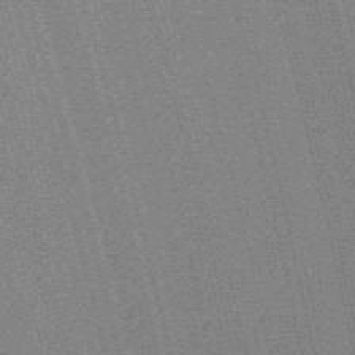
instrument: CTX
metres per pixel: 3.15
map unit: HNb
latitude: -47.8611
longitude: 58.9919
